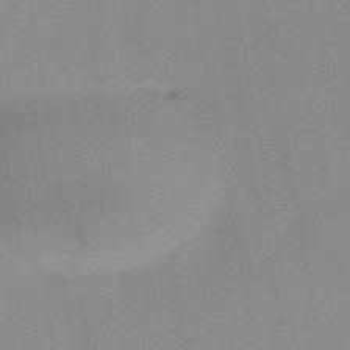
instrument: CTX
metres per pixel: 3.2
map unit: HNb
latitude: -53.7099
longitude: -48.5357
